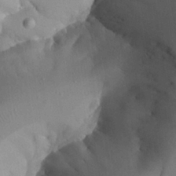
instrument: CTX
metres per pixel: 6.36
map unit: Aa
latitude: 24.6868
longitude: -128.5168
